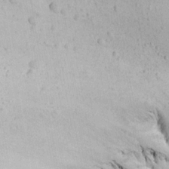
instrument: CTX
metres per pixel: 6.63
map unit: Aa
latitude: 13.4993
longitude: -141.8016
